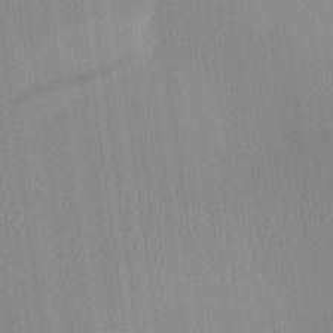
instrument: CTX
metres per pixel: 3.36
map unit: Aa
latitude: 25.1214
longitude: -137.3482
